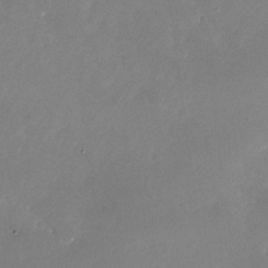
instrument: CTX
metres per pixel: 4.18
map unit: Nhu
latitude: -26.3684
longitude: -72.9703
